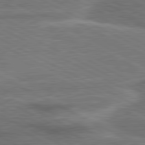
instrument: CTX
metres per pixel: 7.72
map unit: lApd
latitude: 81.0080
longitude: 141.3887
